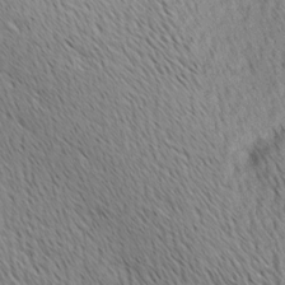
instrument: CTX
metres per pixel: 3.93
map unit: Ave
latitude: 10.8569
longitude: -107.4615
